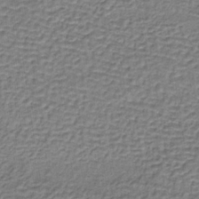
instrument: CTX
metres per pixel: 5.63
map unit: lHb
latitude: -36.2172
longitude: 61.8989
